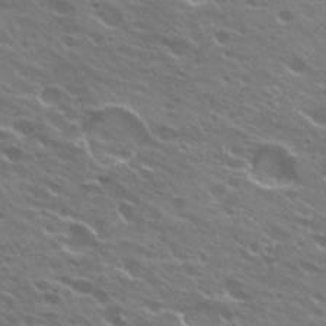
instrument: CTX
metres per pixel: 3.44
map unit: Hto
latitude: 24.8569
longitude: -37.5938
